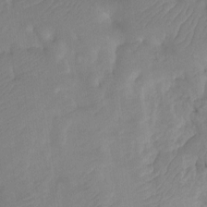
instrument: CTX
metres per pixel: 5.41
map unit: Ht
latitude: -10.0850
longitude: -34.4034
